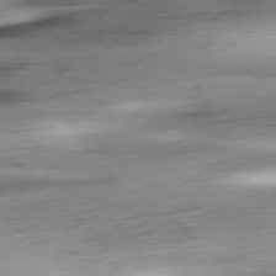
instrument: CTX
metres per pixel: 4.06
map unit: Ap
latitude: -78.2928
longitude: -71.7261
